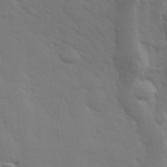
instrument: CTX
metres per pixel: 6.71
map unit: Hve
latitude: 33.1025
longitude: 150.1228
